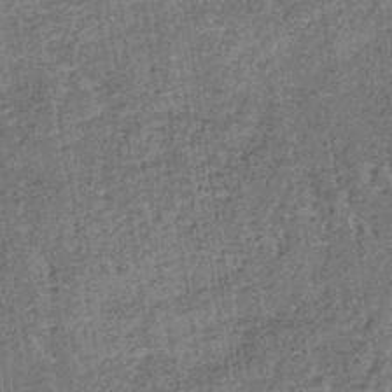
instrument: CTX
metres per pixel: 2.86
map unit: lHb
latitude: -38.6896
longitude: 64.2551
